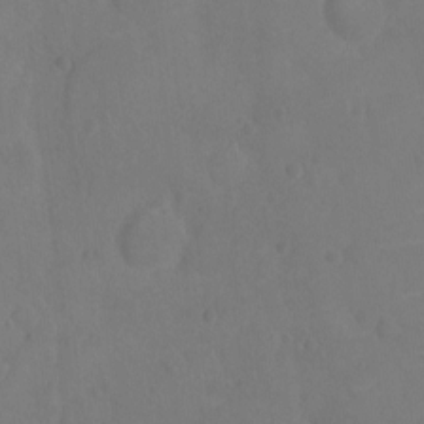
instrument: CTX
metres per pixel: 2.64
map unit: Nhu
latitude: -11.0864
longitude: -21.6316
